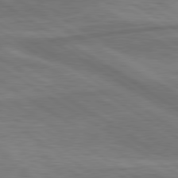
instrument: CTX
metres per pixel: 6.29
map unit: lApd
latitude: 79.8206
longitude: -172.5356
